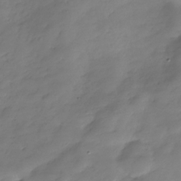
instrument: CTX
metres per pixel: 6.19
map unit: Hve
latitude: -30.6518
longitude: 90.2740
